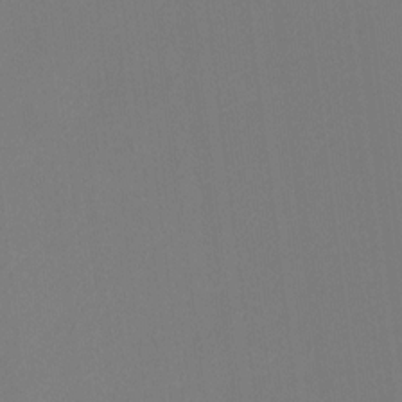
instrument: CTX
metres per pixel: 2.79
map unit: Ht
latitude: -15.2376
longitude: -48.6679
